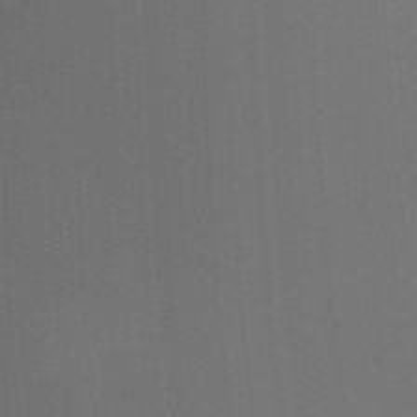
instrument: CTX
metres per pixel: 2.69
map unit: Ht
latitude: -3.9367
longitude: -26.9325
